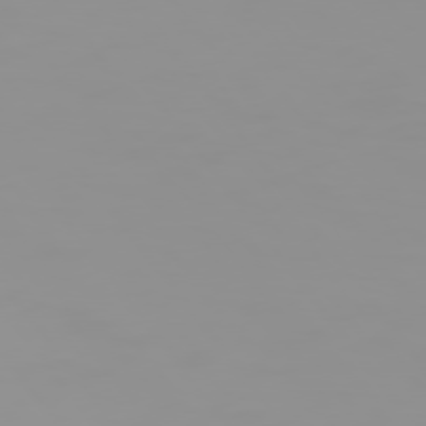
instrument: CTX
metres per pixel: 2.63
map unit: Hpe
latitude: 74.7624
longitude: -128.8380
